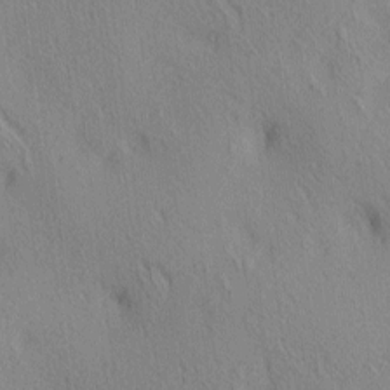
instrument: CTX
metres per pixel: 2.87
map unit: lAa
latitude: 4.5168
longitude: -117.2537
